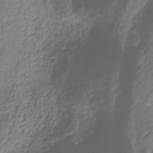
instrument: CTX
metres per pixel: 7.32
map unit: HNhu
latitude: -28.9731
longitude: 66.6518
